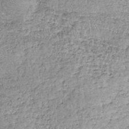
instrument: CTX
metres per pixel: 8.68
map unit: lHb
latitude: -36.0661
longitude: 65.1242
